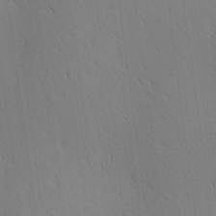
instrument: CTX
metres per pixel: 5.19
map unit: Ave
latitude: 1.8772
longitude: -115.4237
